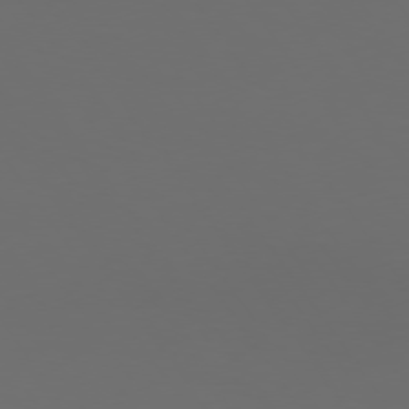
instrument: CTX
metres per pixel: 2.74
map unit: Hpe
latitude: 74.2712
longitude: -124.5167
